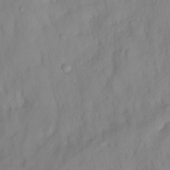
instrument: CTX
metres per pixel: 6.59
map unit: HNhu
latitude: -23.8989
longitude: 49.1809
